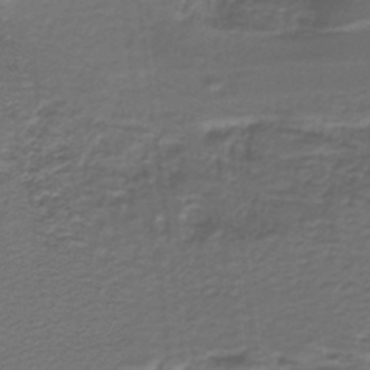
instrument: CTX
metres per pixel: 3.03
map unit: lHb
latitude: -39.5210
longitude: 55.6533
